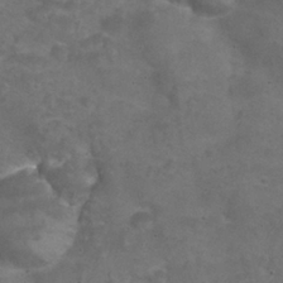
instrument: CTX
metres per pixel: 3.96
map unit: Nhu
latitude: 25.5560
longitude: -53.7639
